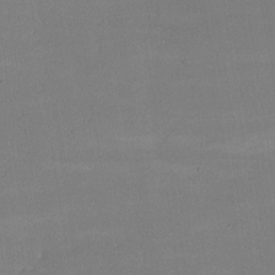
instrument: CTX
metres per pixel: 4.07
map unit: lHvf
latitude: -9.4643
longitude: -101.7261
